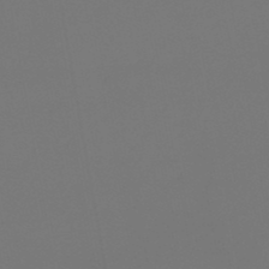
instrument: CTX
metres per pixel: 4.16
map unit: lHb
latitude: -47.6722
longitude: 71.2376
